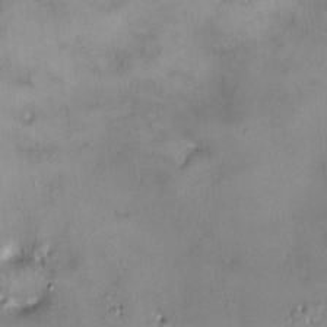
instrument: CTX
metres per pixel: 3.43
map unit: HNhu
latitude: 4.6868
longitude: 7.8422
